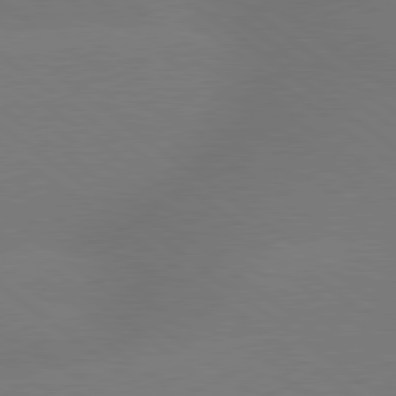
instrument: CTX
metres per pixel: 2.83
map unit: lApd
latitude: 79.3860
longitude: -150.7057
